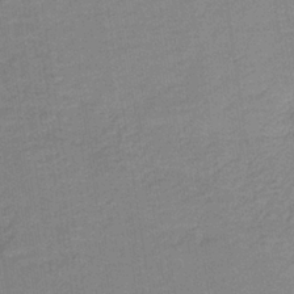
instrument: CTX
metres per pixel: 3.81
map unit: lHb
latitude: -34.8786
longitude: 65.8989
